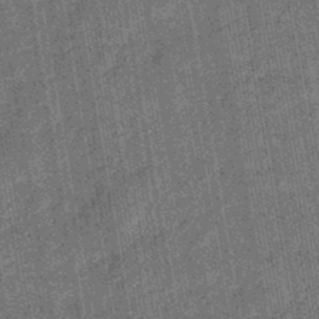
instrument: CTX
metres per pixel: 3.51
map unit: eHb
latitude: -45.7100
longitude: 87.4266
